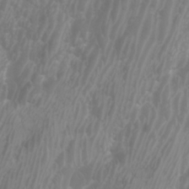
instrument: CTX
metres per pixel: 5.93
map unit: Htu
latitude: -5.3320
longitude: -76.3278
